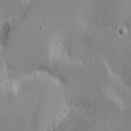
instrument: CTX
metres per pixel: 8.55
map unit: eHh
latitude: -1.9179
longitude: -85.2915
